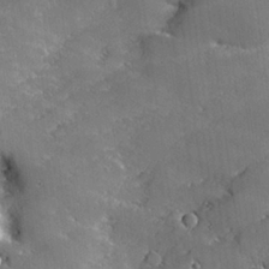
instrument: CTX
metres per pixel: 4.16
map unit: lHvf
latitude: 26.6491
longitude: 141.8044
